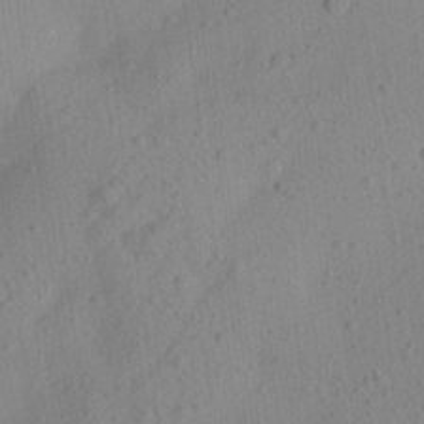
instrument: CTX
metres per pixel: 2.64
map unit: Aa
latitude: 23.3482
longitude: -143.4049
